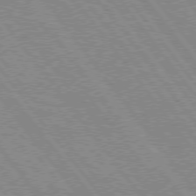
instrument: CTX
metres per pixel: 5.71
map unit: Hpe
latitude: 75.2726
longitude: -149.4993
